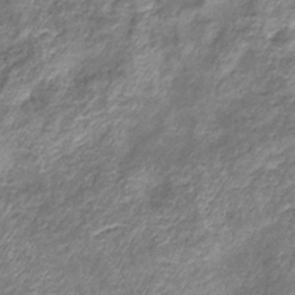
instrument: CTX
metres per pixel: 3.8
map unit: eHb
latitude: -37.7855
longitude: 75.9745
